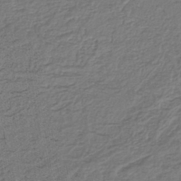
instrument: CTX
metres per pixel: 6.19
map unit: lHb
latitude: -42.7274
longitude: 61.2754
